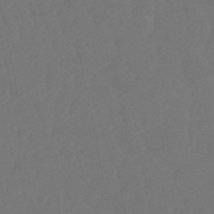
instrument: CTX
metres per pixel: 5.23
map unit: eHb
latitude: -50.7652
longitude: 77.5210
